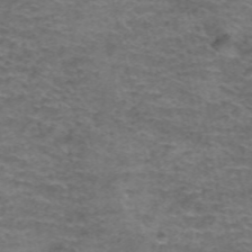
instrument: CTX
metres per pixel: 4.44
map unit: Hto
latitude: 38.4412
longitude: -41.5749
